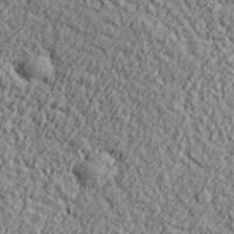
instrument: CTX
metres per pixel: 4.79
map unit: lHvf
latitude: 38.0633
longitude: -91.6883
